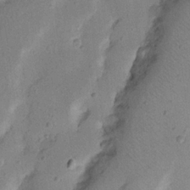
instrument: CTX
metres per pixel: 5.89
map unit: Nhu
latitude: 17.8583
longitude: -74.3845
